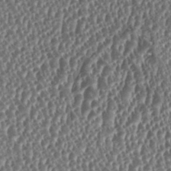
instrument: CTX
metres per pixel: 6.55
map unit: HNhu
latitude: 0.5734
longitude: 0.3118
